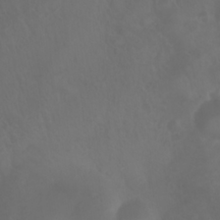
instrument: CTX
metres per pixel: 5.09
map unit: Nhu
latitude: 24.7246
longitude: -62.9136
